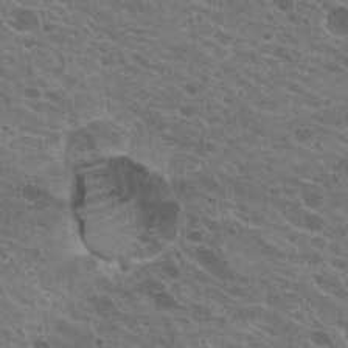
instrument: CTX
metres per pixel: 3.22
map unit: Hto
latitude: 22.7624
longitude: -38.3467
